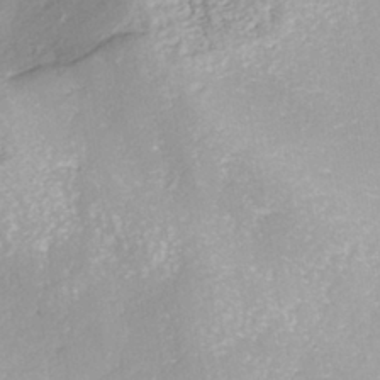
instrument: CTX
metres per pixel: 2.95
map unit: ANa
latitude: -41.2943
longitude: 104.8030
